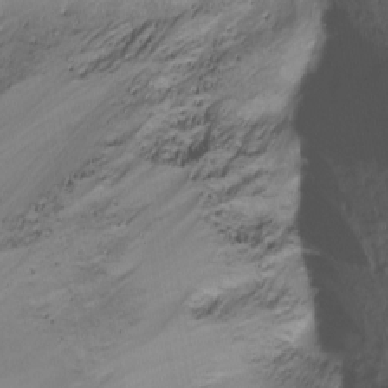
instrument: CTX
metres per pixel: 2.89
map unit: Nhu
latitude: -14.7652
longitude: -54.8758
